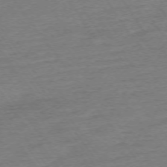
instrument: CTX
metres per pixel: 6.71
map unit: Ap
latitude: -74.2740
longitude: -84.7624
